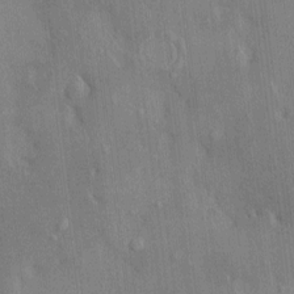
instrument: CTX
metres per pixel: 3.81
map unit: HNhu
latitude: 4.2900
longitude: 6.7085
